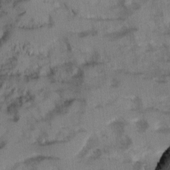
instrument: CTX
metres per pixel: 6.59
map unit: Ave
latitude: 0.3845
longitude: -110.5546
